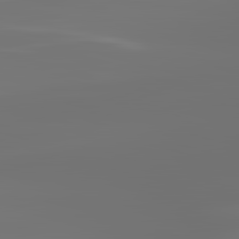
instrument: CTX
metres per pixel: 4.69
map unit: lApd
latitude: 83.4804
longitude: -130.5924
